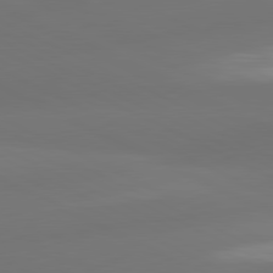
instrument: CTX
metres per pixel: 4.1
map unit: lApd
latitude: 80.9892
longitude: -165.1781
